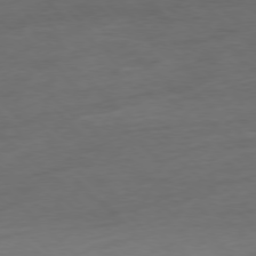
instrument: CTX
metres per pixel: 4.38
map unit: Hpe
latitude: -78.1228
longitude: -21.3671
